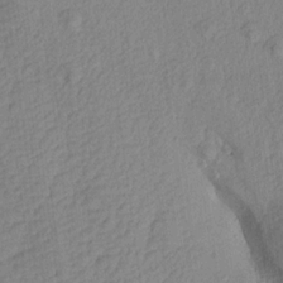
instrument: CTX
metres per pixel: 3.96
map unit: Aa
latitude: 15.9528
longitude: -146.4601
